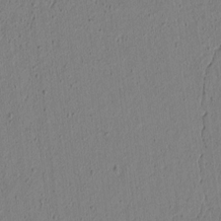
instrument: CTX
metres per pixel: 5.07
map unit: lAvf
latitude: 5.5182
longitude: 166.3306
